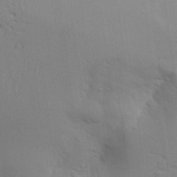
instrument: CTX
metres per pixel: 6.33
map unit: Aa
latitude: 25.7260
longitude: -130.1200
